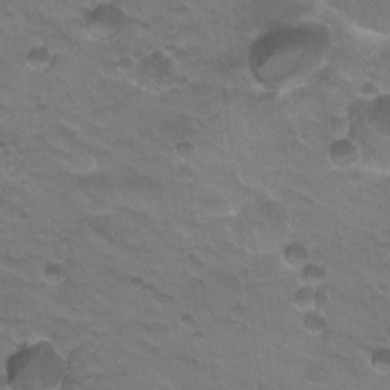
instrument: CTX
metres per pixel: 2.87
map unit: Hto
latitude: 20.1767
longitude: -32.5168
